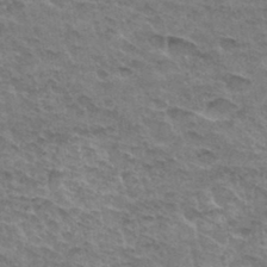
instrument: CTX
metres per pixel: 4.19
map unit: Hto
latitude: 33.0081
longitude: -46.9136
